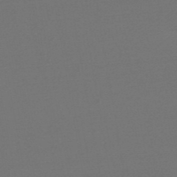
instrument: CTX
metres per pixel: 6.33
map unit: HNb
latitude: -47.8044
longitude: 57.9745
